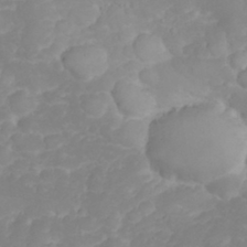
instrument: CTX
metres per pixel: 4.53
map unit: eHh
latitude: 31.4994
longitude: -65.3482
